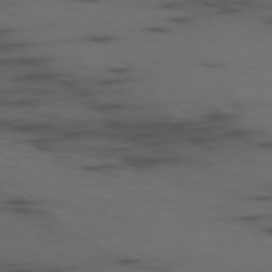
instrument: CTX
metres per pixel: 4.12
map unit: Ap
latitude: -76.8597
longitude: -66.4979
